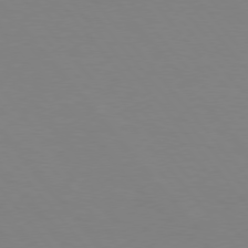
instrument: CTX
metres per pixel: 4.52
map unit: Hpe
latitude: 75.7450
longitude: -141.3103
